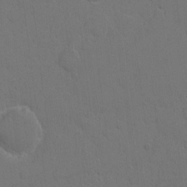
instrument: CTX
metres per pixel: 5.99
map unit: eHh
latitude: 5.4048
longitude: -65.7639
